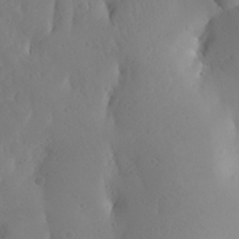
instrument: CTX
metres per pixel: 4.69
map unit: Aa
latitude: 27.3104
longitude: -144.8191
